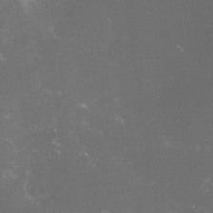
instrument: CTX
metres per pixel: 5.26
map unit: lHvf
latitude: -13.7100
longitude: -101.3671
